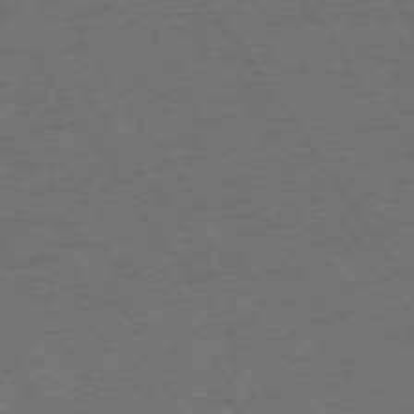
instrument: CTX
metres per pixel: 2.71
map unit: Ap
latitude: -74.6708
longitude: -71.3481
